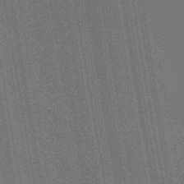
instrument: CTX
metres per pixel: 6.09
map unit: lHb
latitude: -47.1998
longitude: 59.5021
